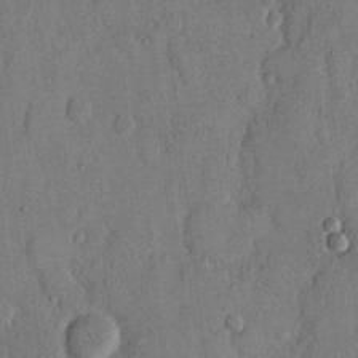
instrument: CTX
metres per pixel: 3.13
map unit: eHh
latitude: 13.9528
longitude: -68.1011
